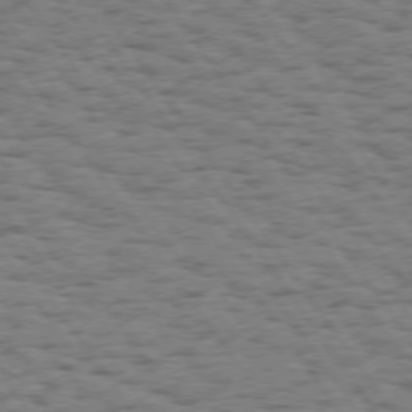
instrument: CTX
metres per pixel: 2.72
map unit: Hpe
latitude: 74.1389
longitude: -134.5545
